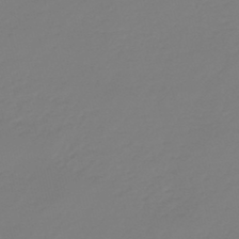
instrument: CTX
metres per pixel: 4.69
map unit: eHb
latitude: -46.1794
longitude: 82.8219
